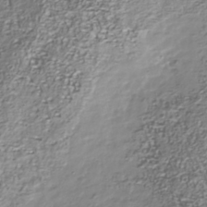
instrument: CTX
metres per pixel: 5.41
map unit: Nhu
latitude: -40.0472
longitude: -82.6490
